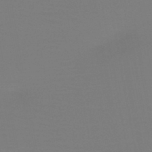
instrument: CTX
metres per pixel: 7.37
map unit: HNb
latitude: -46.5196
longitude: -44.2900
